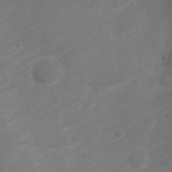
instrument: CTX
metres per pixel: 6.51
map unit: Nve
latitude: -21.0297
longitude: 106.7086
